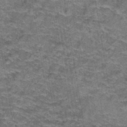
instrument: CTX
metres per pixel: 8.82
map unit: Hto
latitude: 39.5182
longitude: -42.1956
